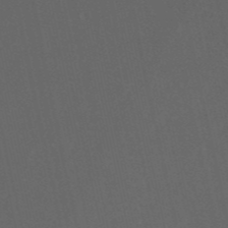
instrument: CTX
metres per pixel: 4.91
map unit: HNb
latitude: -51.7289
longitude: -39.2537
